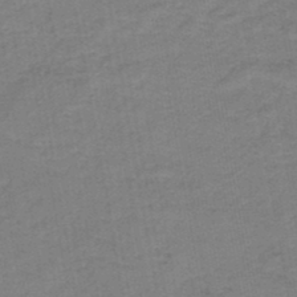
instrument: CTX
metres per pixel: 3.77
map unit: HNb
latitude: -45.3132
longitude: 52.1794
